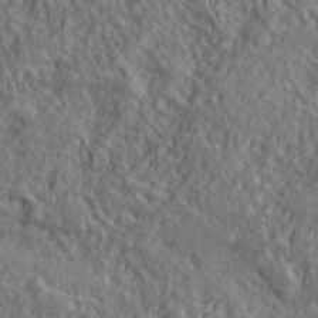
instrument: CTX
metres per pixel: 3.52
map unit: lHvf
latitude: 39.5749
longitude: -89.9528
